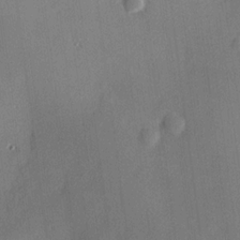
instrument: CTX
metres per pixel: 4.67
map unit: Hve
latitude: 18.6490
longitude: 150.5385
